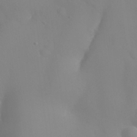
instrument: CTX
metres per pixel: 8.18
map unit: Nhu
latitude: 26.5357
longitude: -55.1403
